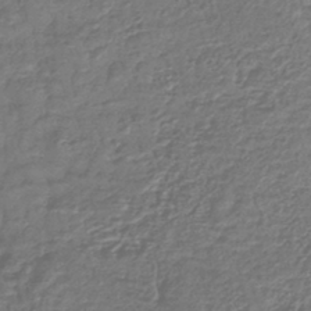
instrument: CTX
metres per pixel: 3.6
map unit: lHb
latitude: -42.9541
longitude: 79.0675
